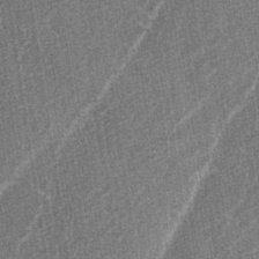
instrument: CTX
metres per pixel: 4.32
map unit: lAa
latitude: -3.3887
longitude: -129.4804
